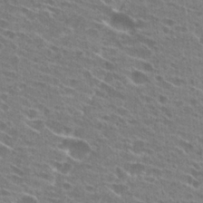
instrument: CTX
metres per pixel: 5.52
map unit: Hto
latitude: 24.6679
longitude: -43.2537
